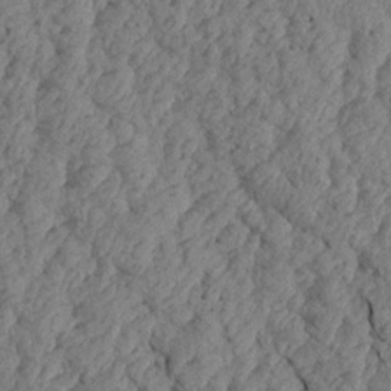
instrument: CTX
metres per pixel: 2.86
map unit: Aa
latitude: 17.8205
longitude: -145.7449
